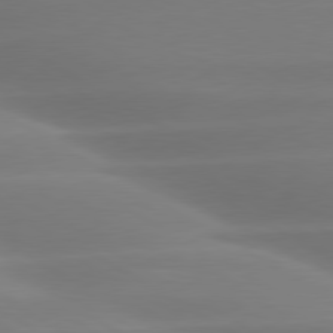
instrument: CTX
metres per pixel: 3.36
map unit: lApd
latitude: 79.9528
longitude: -124.1388
